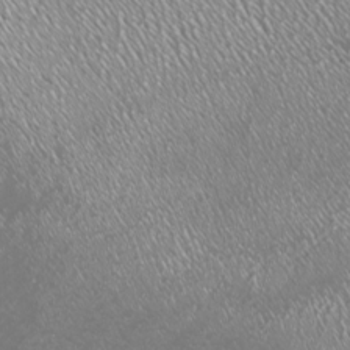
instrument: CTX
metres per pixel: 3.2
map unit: Nhu
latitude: -7.3698
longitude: -91.6694
